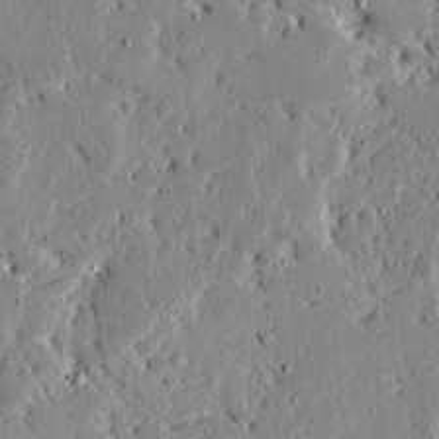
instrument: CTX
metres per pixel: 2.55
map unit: Ave
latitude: 14.1011
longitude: -138.8947
